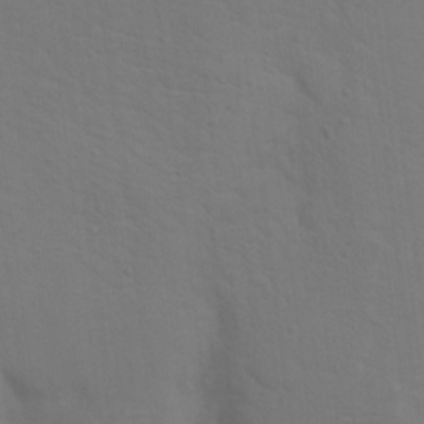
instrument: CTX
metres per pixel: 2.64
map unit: Nhu
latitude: 17.7261
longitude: -33.7261
